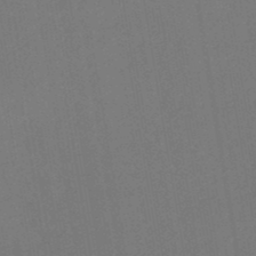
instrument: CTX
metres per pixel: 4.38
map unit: eHb
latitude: -49.4266
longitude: 84.4251
